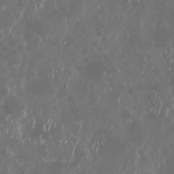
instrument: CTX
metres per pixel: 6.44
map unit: Nhu
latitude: 29.3104
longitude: -58.9514
